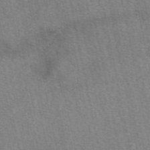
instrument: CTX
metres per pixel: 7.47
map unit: eAb
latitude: 50.4601
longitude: 112.1417
